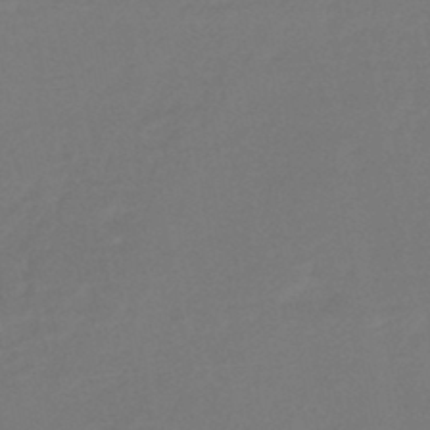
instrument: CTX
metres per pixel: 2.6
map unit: HNhu
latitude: -46.5384
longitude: 98.7463
